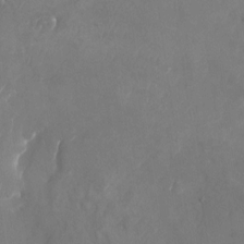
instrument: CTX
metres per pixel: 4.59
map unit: Nhu
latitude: -23.5966
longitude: -70.6112
